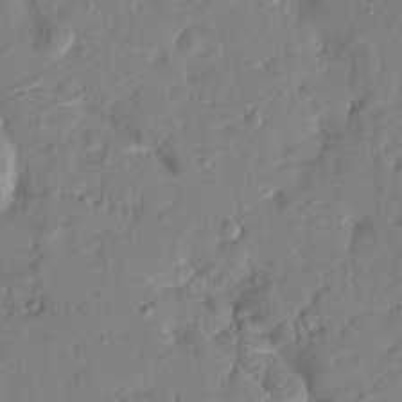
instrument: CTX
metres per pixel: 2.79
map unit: Htu
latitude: -8.1228
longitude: 177.5777
